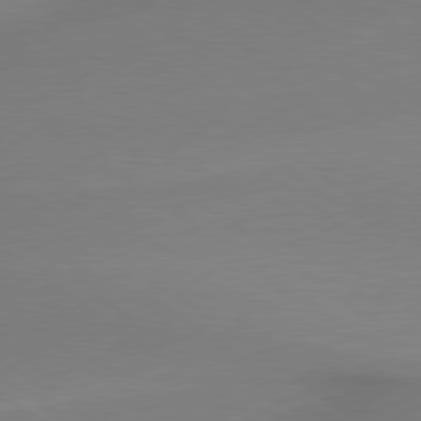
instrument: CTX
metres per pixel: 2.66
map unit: lApd
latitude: 79.1781
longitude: 179.0486
